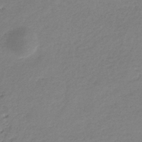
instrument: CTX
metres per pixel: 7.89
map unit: eHb
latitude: -36.8974
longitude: 74.9920
